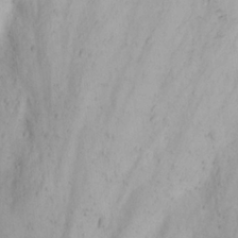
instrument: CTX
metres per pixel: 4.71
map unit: eHh
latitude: 22.3845
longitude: -69.9339
